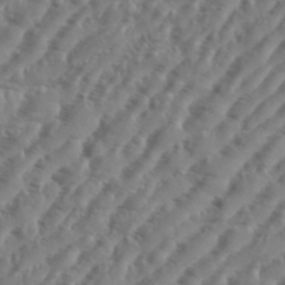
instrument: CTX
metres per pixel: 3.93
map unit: eHh
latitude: 36.5168
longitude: -134.5357
